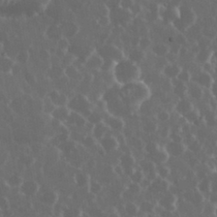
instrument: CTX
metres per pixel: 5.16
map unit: eHh
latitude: 33.9906
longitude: -59.1403
